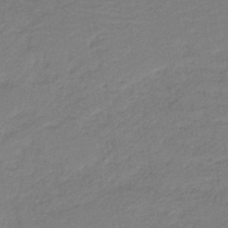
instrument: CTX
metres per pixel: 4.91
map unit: HNb
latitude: -41.8233
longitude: 51.2187
